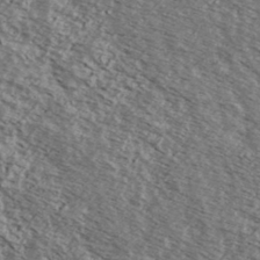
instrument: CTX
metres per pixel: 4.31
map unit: Ave
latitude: 38.6679
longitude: -109.2726
